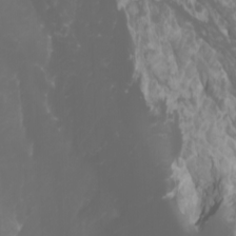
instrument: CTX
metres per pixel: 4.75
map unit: Htu
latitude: -1.1998
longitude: -77.8394
